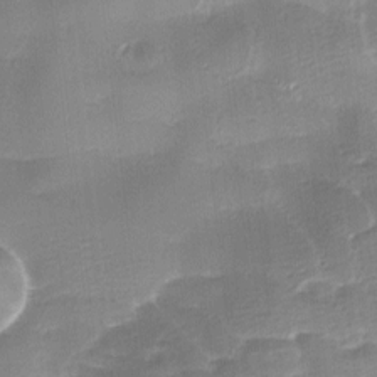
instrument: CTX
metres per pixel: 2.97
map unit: Ave
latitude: -8.1417
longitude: -122.9703
